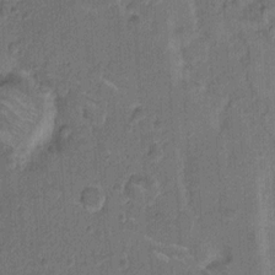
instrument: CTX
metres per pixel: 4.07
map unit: Hto
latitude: 8.3845
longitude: -61.5749
